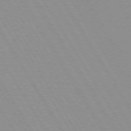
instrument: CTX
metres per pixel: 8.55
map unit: lApd
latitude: 72.4790
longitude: -56.1010
